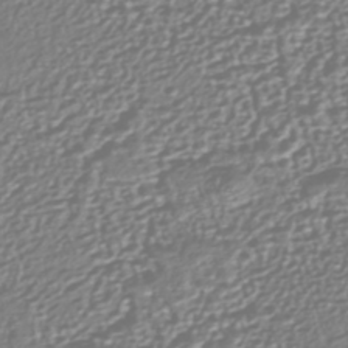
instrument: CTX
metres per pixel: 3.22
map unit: HNhu
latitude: -44.1039
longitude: 106.5007
